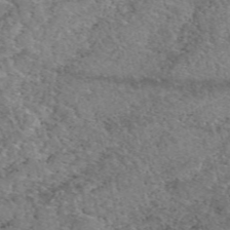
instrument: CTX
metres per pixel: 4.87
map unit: eAb
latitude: 50.1200
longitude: 112.2929
